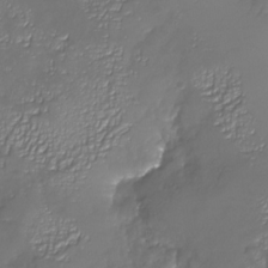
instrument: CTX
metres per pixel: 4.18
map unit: Nhu
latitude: -26.5384
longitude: -58.3845
